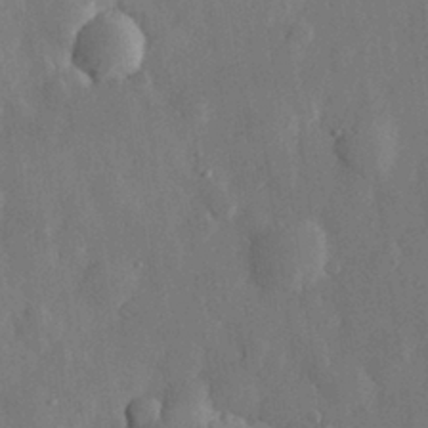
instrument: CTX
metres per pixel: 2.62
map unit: eHh
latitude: 28.9325
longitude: -79.4616
